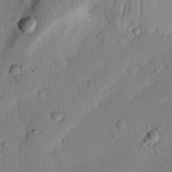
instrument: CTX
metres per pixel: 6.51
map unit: Nhu
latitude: 22.3467
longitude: -75.6883
